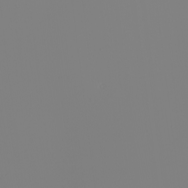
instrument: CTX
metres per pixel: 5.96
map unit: Nhu
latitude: -6.1228
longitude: -95.4805
